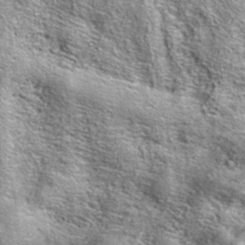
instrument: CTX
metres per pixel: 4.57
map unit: eAb
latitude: 36.2333
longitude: 107.7477
